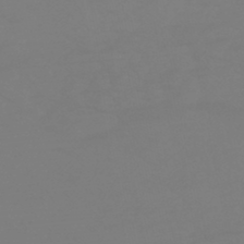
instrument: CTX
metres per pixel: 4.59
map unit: HNhu
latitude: -46.2739
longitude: 90.8408
